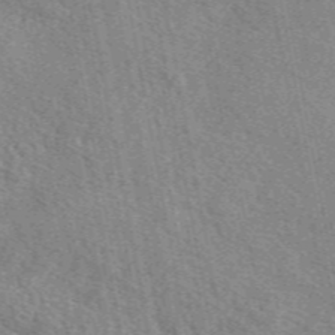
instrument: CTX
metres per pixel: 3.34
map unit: eAb
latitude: 49.9150
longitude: 108.9542
